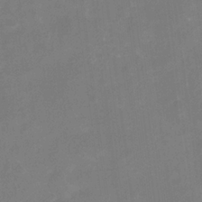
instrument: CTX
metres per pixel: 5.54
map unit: Nhu
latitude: -16.6708
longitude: -56.6301
